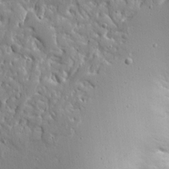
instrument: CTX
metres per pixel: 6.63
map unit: Ave
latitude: 16.5735
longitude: -141.0647
